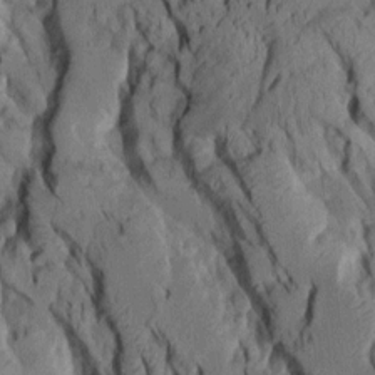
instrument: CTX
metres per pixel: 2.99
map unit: Aa
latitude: 8.5168
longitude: -127.4993
